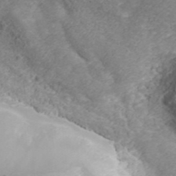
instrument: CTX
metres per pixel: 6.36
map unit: ANa
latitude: 41.8961
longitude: 28.9920
